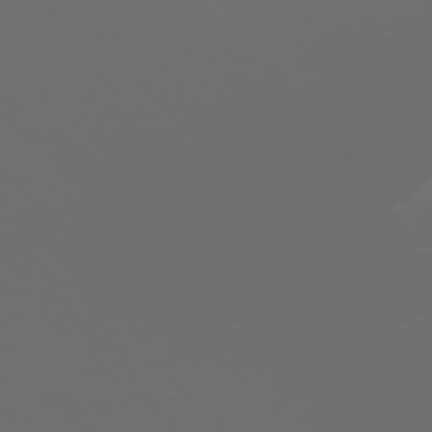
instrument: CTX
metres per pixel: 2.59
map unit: Ap
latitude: -76.8786
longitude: -81.7827
